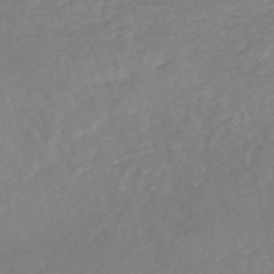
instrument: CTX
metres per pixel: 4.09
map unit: HNhu
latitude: -47.4265
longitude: 28.1039
